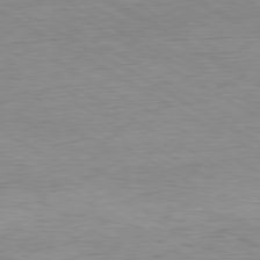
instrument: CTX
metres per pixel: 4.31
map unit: Ap
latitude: -80.7652
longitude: -78.4790
